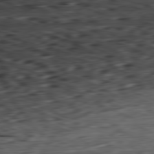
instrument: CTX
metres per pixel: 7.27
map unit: Ap
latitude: -81.7667
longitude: -68.4223
